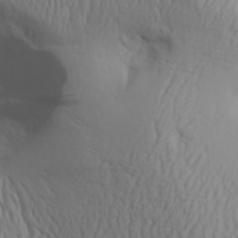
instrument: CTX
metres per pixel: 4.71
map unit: Aa
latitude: 28.7813
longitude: -133.3482
